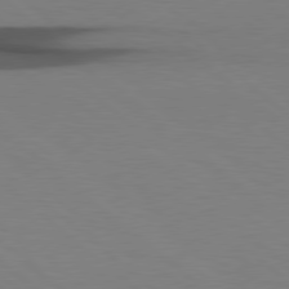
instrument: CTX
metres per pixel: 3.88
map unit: Hpe
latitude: 78.4412
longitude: -161.9528
